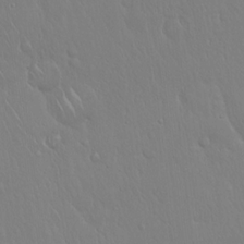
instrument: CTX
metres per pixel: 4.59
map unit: Hto
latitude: 17.4993
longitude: -58.6113
